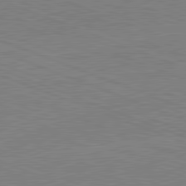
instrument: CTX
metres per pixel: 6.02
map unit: lApd
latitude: 81.8394
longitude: -158.5357
